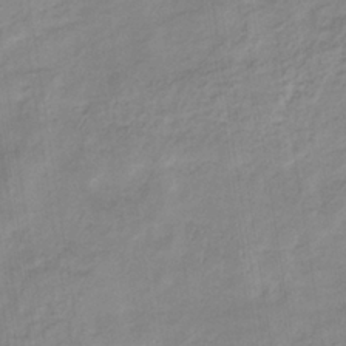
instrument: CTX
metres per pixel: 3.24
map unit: eHb
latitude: -35.3510
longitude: 73.5966
